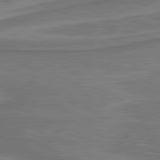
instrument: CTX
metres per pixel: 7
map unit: lApd
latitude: 81.1781
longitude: 172.1983
